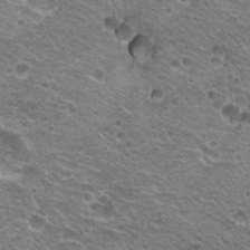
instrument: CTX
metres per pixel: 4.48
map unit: Hto
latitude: 21.0837
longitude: -32.8191
